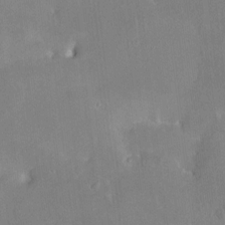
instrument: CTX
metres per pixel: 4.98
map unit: HNhu
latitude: 6.7624
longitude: 2.9919
